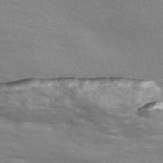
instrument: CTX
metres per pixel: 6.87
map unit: Nve
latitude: -56.8975
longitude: 60.1039
